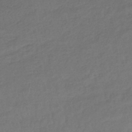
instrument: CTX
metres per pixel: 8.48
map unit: lHb
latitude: -39.8234
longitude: 71.1809
